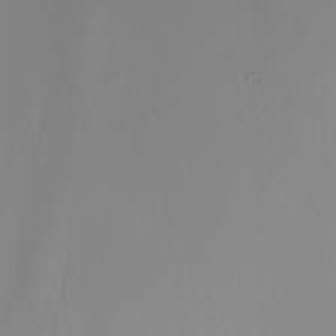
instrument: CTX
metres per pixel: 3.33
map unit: Nhu
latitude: -6.8786
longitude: -81.2348
